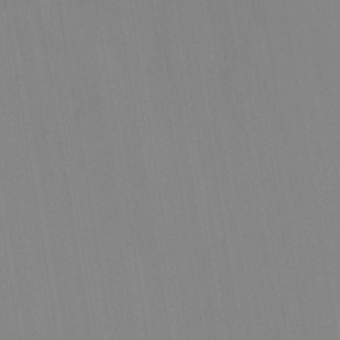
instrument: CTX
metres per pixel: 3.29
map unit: Ht
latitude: -1.1243
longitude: -21.1403
